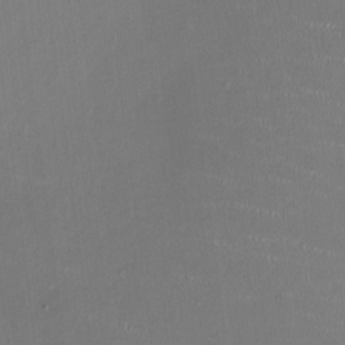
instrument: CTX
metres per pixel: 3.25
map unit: HNhu
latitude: 0.0633
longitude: -4.8569
